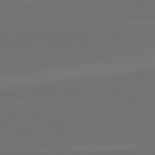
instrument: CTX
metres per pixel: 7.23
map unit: lApd
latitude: 82.5356
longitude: 144.3306
